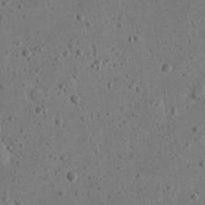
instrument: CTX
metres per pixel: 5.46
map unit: eHh
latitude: 23.3104
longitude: -68.2334
